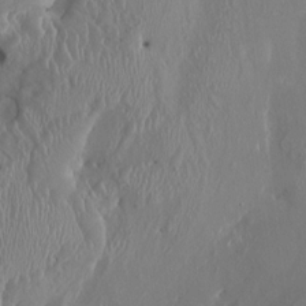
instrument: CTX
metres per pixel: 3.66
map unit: HNhu
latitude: 3.5749
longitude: -5.7072
